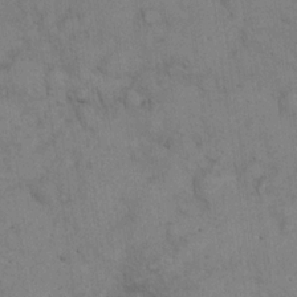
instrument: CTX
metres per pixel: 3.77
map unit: eHh
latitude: 20.7624
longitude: -59.2348
